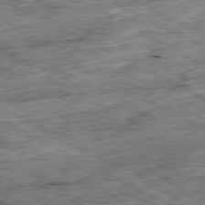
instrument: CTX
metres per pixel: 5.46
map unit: Ap
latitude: -80.7841
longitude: -88.7436
